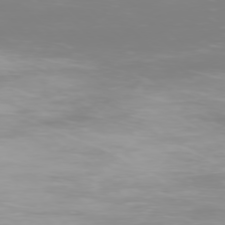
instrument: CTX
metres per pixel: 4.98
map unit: Ap
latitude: -77.5021
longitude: -72.9892
